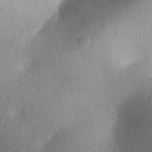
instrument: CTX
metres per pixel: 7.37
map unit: Aa
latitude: 26.6491
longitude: -146.2901
